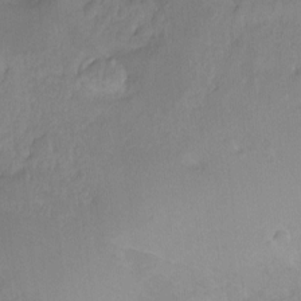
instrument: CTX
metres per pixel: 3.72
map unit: Hto
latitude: -11.6344
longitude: -38.3467
